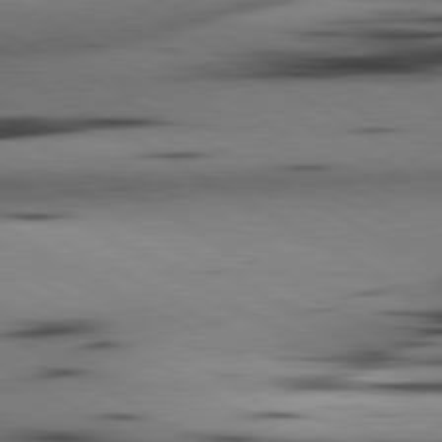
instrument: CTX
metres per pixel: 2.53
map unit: lApd
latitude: 80.4601
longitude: 160.1228
